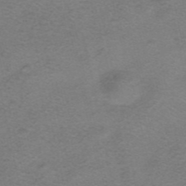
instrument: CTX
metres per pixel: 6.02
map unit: HNhu
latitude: -40.6707
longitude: 104.0661
